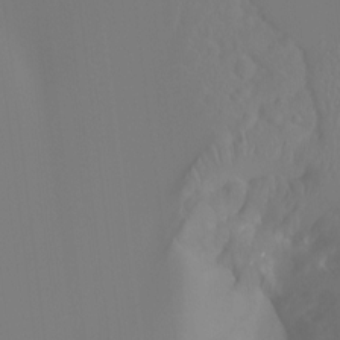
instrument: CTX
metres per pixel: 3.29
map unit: Hto
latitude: -8.6896
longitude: -46.2145
